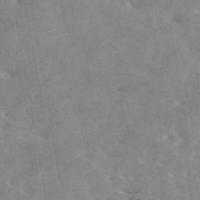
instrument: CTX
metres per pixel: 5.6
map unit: eAb
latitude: 45.3859
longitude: 124.4629
